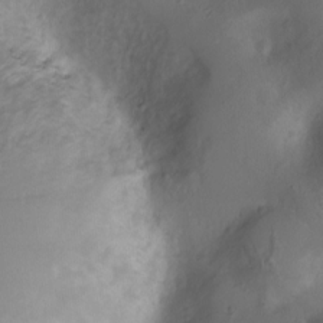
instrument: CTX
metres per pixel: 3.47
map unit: Ht
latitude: -0.7086
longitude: -36.4412
